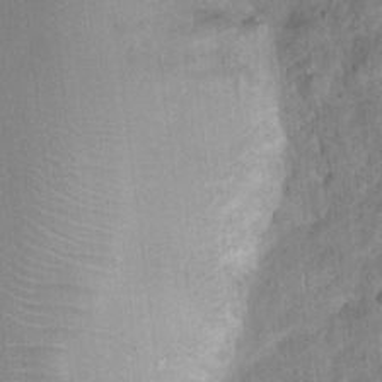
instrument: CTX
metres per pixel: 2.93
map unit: Nhu
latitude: 2.9136
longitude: -16.3467
